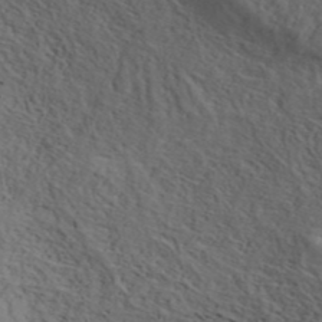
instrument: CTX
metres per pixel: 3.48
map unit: ANa
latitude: 43.1025
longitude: 53.7477
